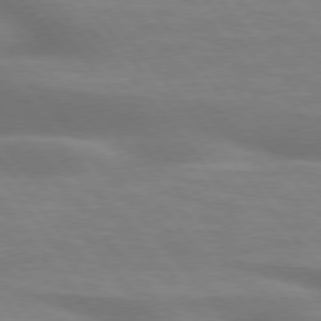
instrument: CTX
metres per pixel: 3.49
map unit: lApd
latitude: 75.9906
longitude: -60.2333
